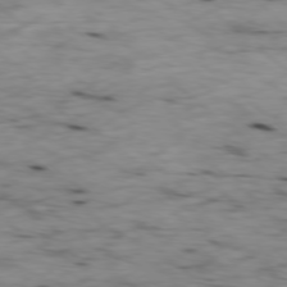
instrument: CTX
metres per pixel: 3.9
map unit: Ap
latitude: -78.6896
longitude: -88.7813
